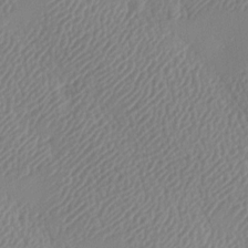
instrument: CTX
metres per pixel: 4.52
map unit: lAa
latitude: -8.8408
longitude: -128.1200
